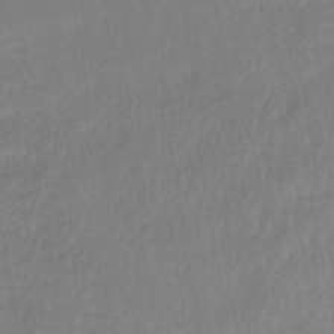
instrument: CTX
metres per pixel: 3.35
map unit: HNhu
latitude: -43.8422
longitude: 103.0864
